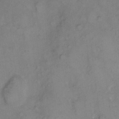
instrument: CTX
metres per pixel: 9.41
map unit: eHh
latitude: 8.4979
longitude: -62.7058
